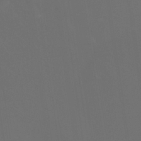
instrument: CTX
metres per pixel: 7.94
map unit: Nhu
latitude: 30.3468
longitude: -58.1956
